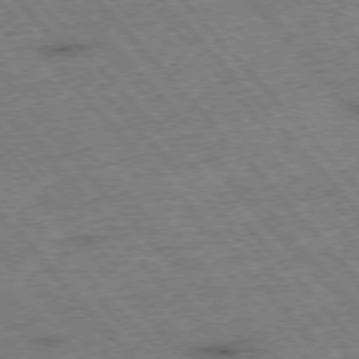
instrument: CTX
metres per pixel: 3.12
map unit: Hpe
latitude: -76.4062
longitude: -16.4223
